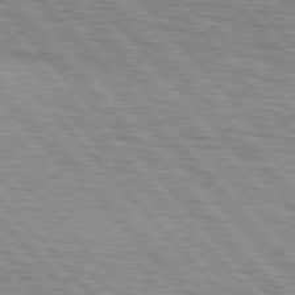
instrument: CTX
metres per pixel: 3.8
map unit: lApd
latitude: 76.4601
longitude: -72.6869
